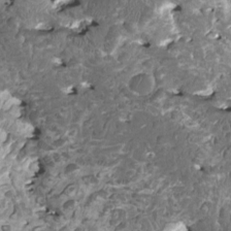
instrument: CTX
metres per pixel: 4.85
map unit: HNhu
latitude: 0.1388
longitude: 5.7477
